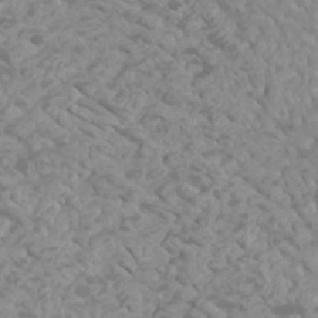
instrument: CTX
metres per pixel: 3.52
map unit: Htu
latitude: 1.9906
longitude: -21.1403
